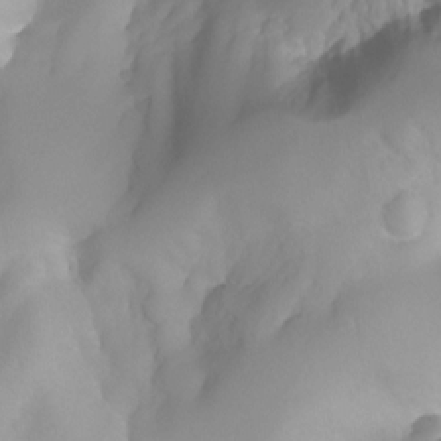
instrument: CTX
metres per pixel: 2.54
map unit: Nhu
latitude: -12.8597
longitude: -59.1781
